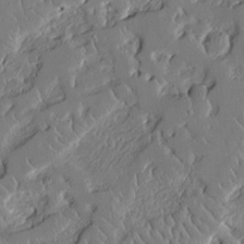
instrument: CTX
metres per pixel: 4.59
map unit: Aa
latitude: 12.5168
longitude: -126.7435
